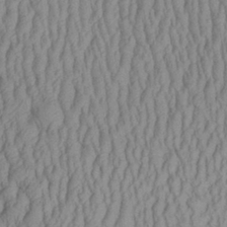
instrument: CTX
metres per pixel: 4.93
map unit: Aa
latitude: 29.6127
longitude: -138.1389
